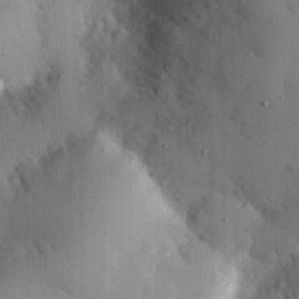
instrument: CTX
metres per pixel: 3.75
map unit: eHh
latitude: 29.2915
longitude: -80.2522
